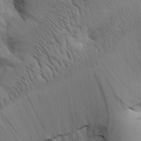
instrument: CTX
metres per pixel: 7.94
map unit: Htu
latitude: -0.3496
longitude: 174.1983
